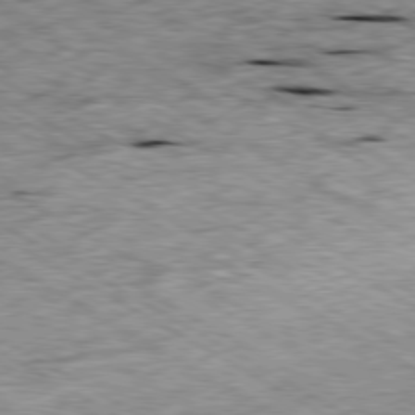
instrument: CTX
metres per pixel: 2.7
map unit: Ap
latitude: -80.1039
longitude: -85.5560
